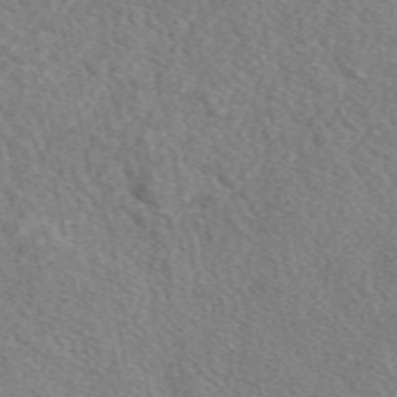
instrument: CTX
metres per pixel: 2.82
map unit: eAb
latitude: 49.4993
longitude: 116.7652
